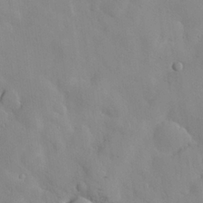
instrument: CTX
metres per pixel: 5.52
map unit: Nhu
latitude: 26.5924
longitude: -72.4601
